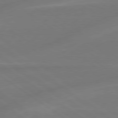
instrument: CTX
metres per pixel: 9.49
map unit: lApd
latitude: 79.0648
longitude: -142.7057
